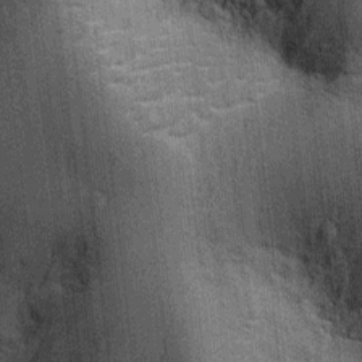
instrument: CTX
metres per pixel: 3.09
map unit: Ht
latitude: -3.0864
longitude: -12.7624
